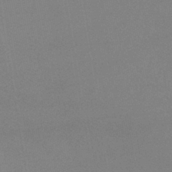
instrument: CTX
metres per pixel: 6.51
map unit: lHb
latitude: -41.7666
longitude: 73.1242
